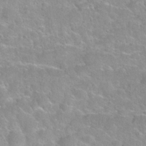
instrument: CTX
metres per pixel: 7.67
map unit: Nhu
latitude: 28.2333
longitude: -52.5735
